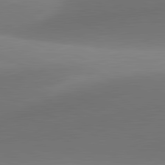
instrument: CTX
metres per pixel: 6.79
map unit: lApd
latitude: 81.4615
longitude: 131.1809
